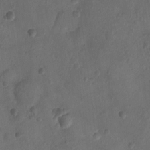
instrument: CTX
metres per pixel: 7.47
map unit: Ht
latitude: -10.3684
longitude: -22.4223
